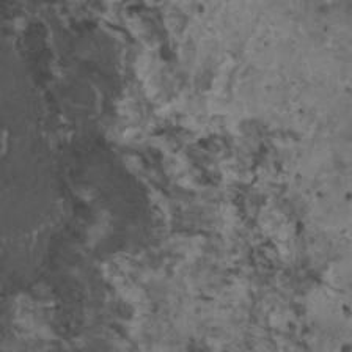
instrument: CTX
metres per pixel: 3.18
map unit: HNhu
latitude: 2.0255
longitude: 3.8422
